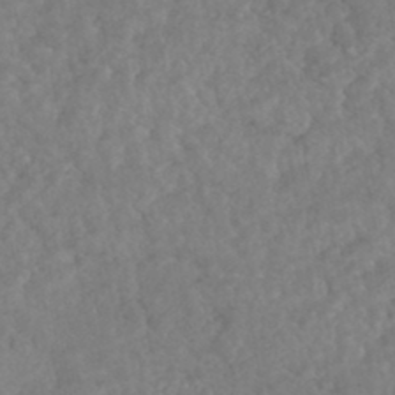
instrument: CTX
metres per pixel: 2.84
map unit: HNhu
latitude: -45.4832
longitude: 96.7652
